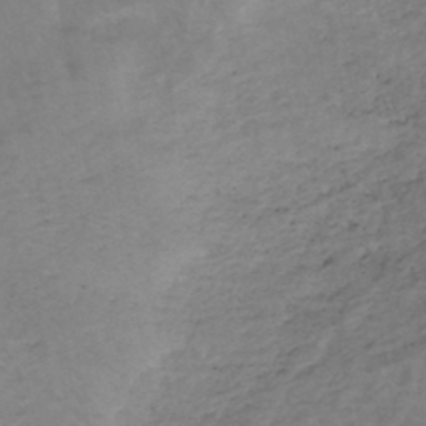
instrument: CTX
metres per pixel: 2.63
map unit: eHh
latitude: -44.9164
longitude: -29.9150
